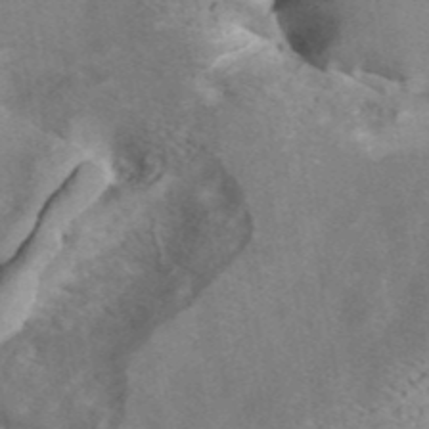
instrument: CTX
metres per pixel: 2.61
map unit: ANa
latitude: 42.2523
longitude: 15.6533
